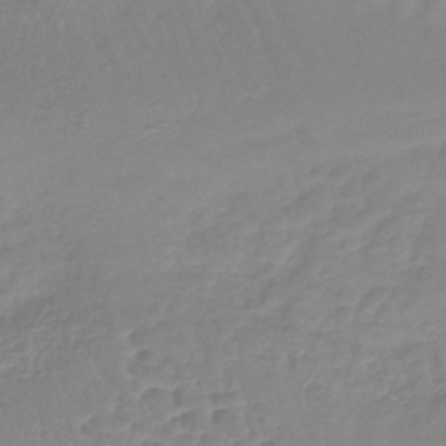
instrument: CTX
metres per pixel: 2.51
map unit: lHb
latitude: -40.5007
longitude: 68.1983
